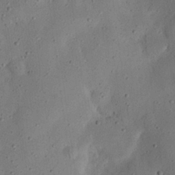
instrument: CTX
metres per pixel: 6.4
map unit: eHh
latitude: 24.4412
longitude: -69.1592
